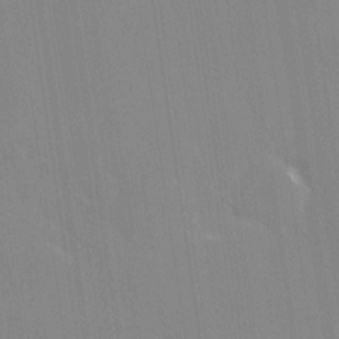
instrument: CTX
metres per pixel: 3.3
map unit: Nhe
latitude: -28.3873
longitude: -110.4223
